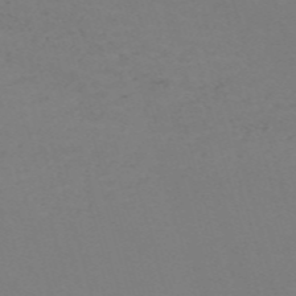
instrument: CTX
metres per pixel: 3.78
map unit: Nve
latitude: -59.0675
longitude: 60.6330
